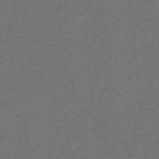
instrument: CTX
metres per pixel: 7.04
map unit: lHb
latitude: -42.2172
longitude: 54.6330
